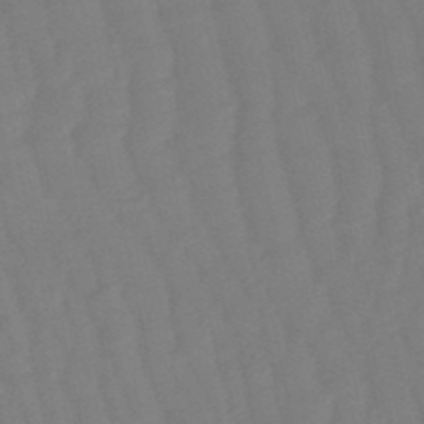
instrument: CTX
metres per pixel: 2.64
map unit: eHb
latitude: -50.2928
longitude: 77.2376
